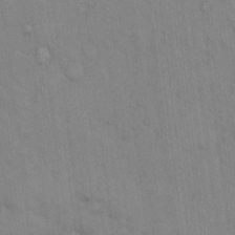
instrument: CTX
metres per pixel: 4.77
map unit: Hto
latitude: 12.4412
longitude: -61.0836
